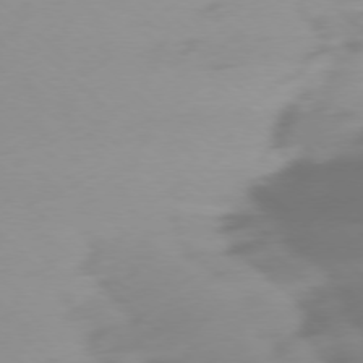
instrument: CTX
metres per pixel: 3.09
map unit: Ap
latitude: -77.6911
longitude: -67.6882
